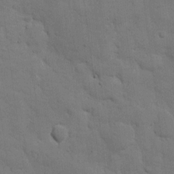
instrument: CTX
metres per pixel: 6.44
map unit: eHh
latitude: 11.7639
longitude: -67.2914
